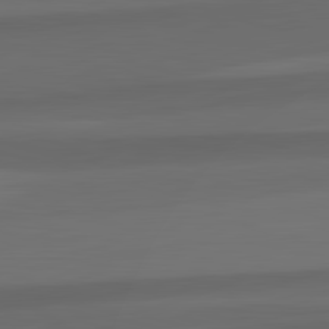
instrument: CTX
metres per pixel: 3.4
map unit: lApd
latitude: 82.5545
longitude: 136.5762
